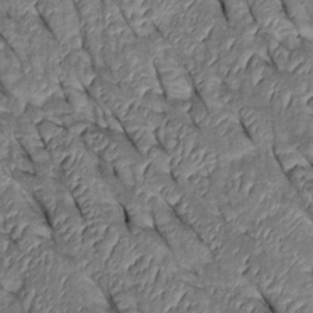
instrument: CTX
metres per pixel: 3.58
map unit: Htu
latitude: 0.6490
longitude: 148.0850
